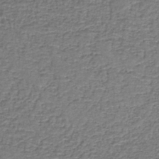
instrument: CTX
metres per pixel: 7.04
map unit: HNb
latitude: -37.0864
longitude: 50.9542
